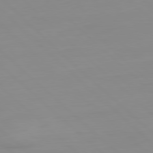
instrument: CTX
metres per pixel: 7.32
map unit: Ap
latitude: -79.6533
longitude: -55.8016
